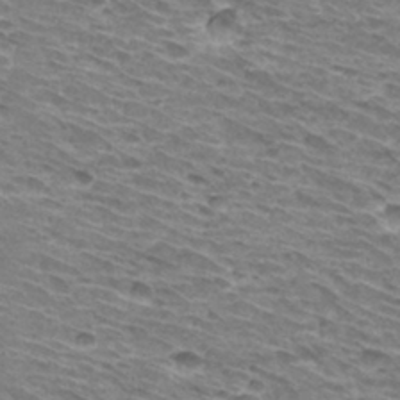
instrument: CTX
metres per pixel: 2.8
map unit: Hto
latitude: 31.4805
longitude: -42.1578
